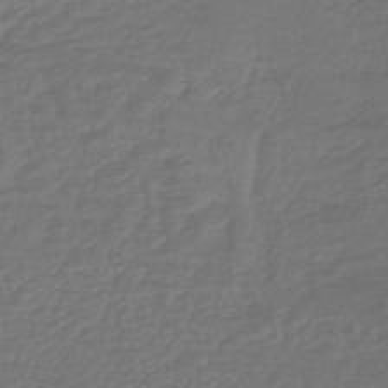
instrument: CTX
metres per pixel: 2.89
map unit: lHb
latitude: -42.8596
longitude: 65.5399
